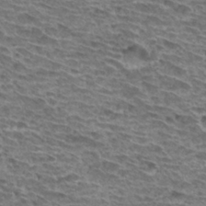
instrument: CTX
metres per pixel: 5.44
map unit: Hto
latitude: 32.5924
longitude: -40.2144
